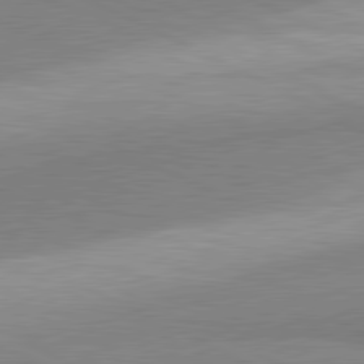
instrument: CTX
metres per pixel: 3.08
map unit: lApd
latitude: 80.9703
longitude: 156.5763
